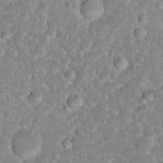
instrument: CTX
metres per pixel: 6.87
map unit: Nhu
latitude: 16.8758
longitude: -32.6679
